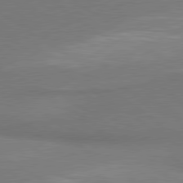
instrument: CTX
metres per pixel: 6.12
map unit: lApd
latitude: 79.9717
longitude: 178.9163
